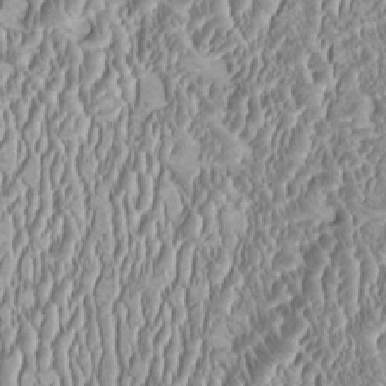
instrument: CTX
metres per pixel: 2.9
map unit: HNhu
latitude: -0.7086
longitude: 1.2754
